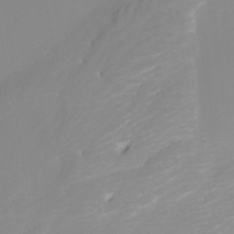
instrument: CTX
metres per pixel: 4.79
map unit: Nhu
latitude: -4.9163
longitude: -73.7261
